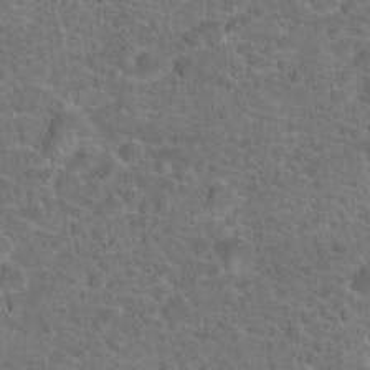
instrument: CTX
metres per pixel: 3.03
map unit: Hto
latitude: 19.8394
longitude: -43.5560
